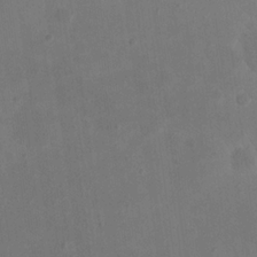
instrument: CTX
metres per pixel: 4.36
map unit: eHh
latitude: 20.1200
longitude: -70.8380
